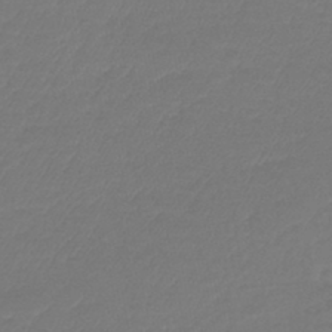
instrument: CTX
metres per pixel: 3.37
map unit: lHb
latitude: -43.4454
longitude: 78.1983
